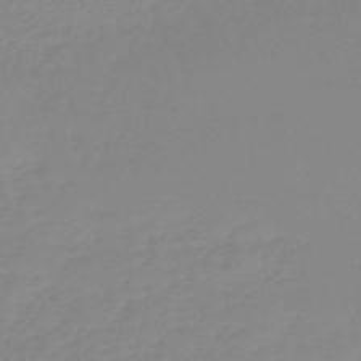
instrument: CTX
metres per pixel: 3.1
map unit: lHb
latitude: -46.0850
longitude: 64.3495
